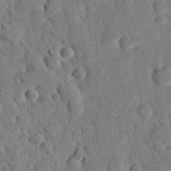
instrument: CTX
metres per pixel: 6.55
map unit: eHh
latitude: 26.7246
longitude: -77.3670
